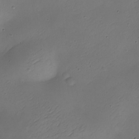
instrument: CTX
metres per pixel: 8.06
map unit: Nhe
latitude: -19.6344
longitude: 145.1431
